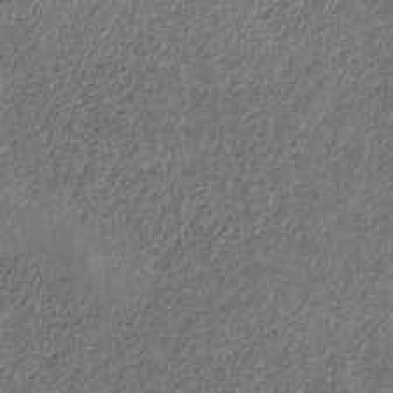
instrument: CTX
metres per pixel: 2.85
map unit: HNb
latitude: -32.4440
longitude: 59.6532
